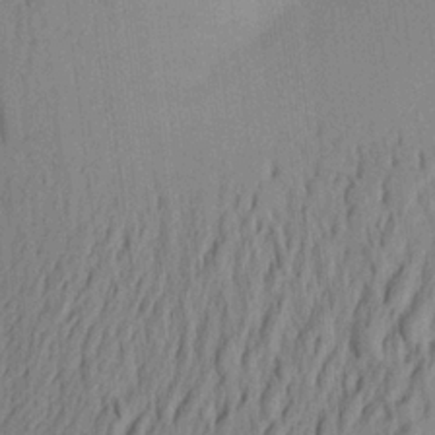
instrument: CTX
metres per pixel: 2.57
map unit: Aa
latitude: 21.5560
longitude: -148.6868
